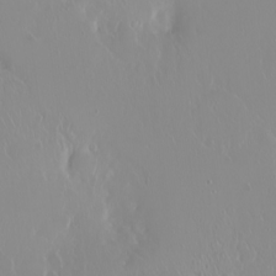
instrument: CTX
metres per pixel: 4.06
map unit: Ht
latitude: -1.6155
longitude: -61.0836
